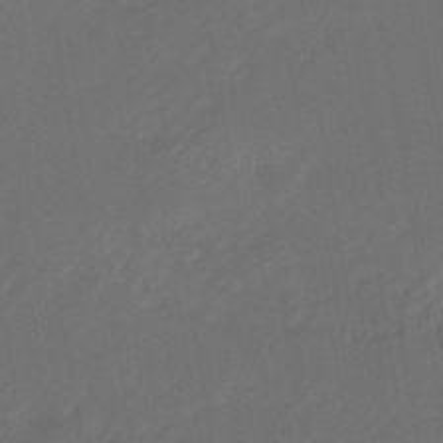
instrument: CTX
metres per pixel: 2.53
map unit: eHb
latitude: -46.5573
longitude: 85.3887
